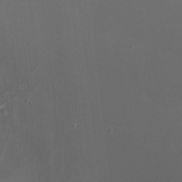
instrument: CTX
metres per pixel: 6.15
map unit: Nhu
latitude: -7.1053
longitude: -75.2348
